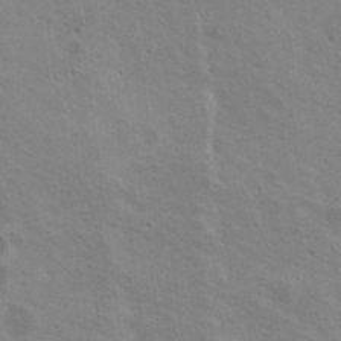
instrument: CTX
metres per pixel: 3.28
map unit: Nhu
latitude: 20.3090
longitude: -30.6869
